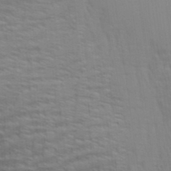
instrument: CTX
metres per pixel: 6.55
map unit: Aa
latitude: 28.2144
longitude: -139.7072
